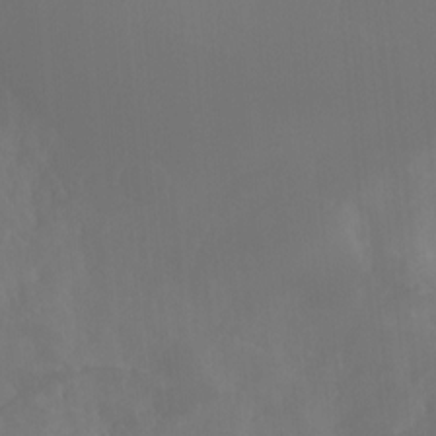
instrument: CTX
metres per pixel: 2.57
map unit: Nhu
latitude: -13.4832
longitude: -70.4979
